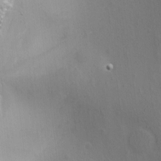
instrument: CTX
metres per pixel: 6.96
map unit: eHh
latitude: 3.8016
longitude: -78.9892
